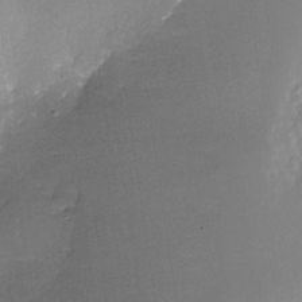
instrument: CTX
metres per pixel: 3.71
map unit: Nhe
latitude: -32.2551
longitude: -116.2900
